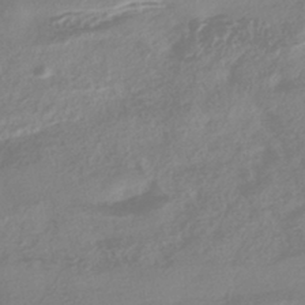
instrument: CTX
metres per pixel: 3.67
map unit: HNhu
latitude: -42.6329
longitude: 92.2928
